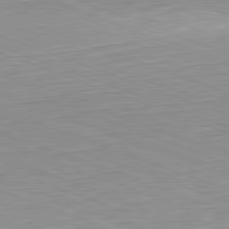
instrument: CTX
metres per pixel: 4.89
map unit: Hpe
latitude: -82.2928
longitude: 13.5210
